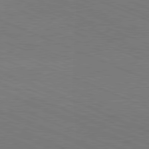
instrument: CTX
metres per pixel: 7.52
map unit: Hpe
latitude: -81.8423
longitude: 16.3307
